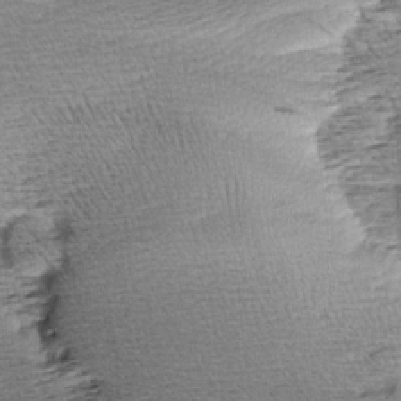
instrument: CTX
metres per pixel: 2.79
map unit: Aa
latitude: 7.9528
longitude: -140.9702
